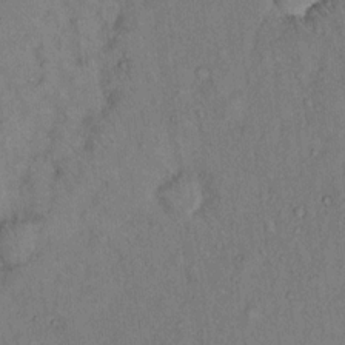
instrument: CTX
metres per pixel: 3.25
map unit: Hto
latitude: 12.3656
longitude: -60.9324
